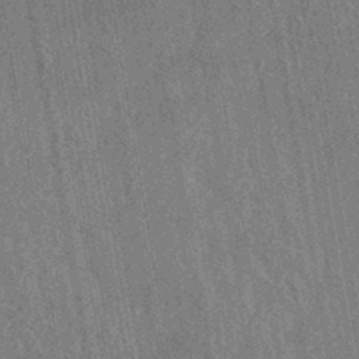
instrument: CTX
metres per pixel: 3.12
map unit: HNhu
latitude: -42.7274
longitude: 96.2551
